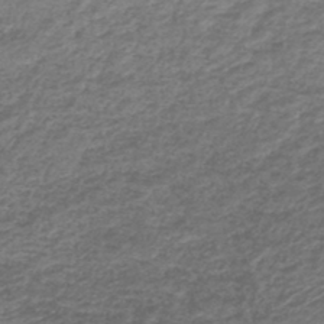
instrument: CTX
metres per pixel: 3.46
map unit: lHb
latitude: -44.8786
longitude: 75.0109
